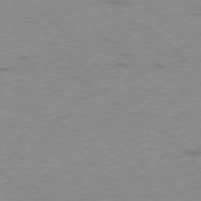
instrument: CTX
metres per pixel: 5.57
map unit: Ap
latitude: -76.6896
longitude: -65.3104
